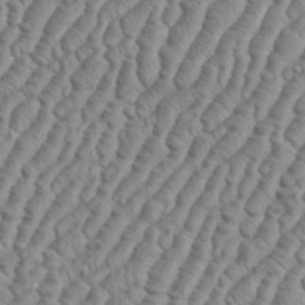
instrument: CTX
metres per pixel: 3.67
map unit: eHh
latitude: 36.8569
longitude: -137.0459
